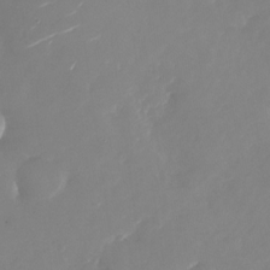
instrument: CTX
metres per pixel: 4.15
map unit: Nhu
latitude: -27.3320
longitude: -74.3467
